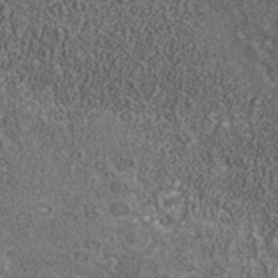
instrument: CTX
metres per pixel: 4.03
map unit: Nhu
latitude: -39.7667
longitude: -85.0648
